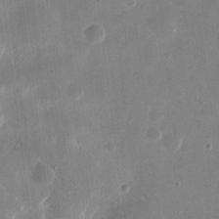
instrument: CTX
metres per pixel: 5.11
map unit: eHh
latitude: 10.5168
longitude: -68.9703
